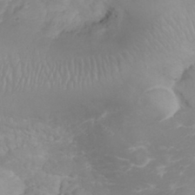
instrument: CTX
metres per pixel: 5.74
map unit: eHh
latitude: 31.4427
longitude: -65.3482
